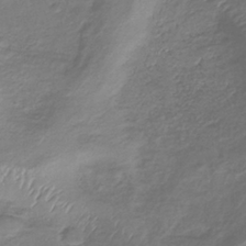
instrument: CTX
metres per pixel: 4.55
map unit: lHb
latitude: -37.1431
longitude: 73.1620
